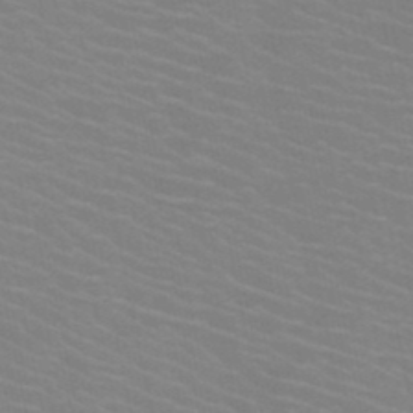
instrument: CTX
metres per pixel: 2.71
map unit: HNb
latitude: -47.0297
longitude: -46.9325
